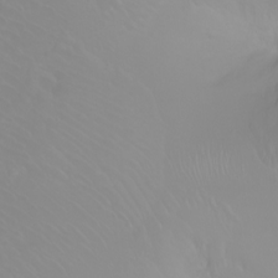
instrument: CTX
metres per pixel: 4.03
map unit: Ht
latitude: -2.0283
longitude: -61.4237
